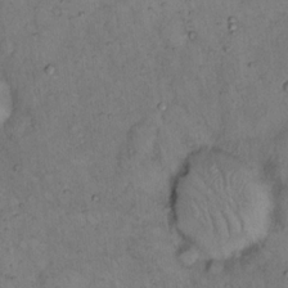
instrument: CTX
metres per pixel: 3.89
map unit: eHh
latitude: 15.9906
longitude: -64.1389
